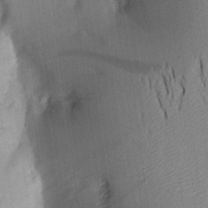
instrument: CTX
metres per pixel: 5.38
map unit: Aa
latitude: 19.8205
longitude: -147.0837
